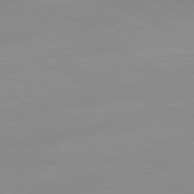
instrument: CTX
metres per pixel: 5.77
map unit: Ap
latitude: -81.1620
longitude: -94.0255
